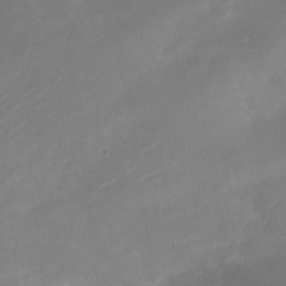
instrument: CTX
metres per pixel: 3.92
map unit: Nhu
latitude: -22.9542
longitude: -71.4237
